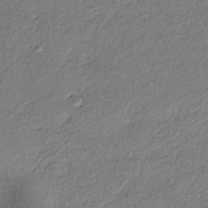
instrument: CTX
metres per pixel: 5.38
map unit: eHh
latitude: -41.9745
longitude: 121.2376
